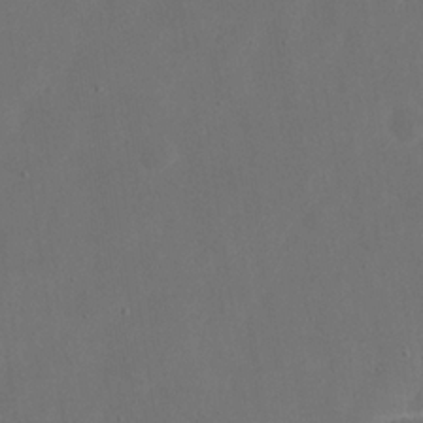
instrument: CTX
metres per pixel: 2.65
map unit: eHh
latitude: 19.1214
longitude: -68.5357
